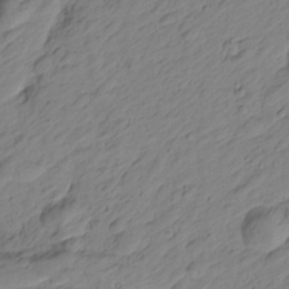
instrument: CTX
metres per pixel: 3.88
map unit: Htu
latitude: -1.4077
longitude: -175.2159
